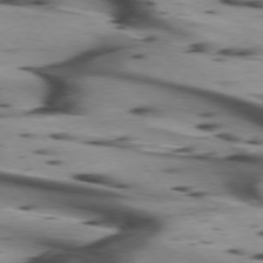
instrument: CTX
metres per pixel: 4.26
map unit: lApd
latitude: 75.2159
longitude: -64.2900
